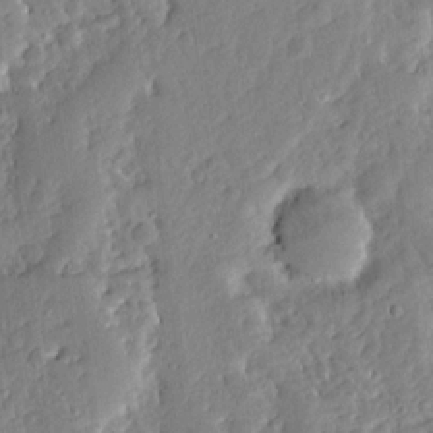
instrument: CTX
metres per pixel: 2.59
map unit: Ave
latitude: 13.0459
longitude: -136.8758
